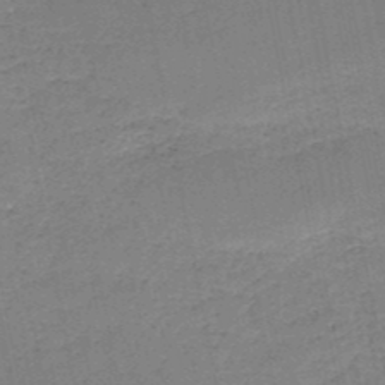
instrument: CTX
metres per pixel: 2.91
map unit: HNb
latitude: -50.4629
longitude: -40.5923
